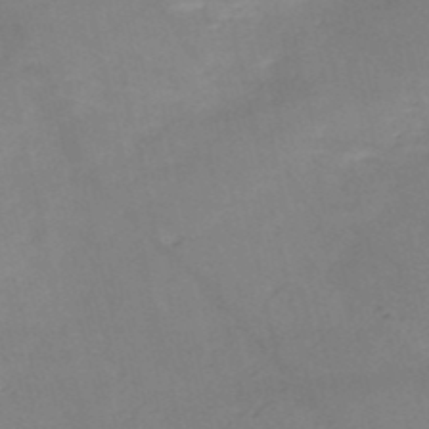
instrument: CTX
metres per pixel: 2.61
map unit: HNb
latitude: -50.3306
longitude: -39.0836
